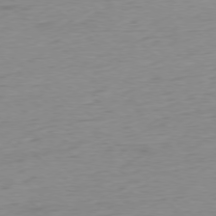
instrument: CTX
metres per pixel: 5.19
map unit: Ap
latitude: -78.0472
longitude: -87.8583
